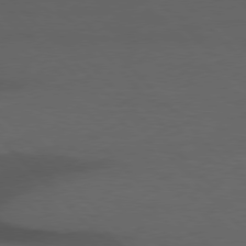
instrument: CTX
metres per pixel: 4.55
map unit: Hpe
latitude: 76.8191
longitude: -155.9150
